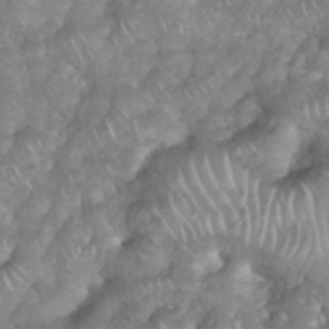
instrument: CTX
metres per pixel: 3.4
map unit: eHh
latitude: 38.4412
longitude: -58.3467
